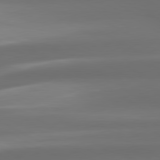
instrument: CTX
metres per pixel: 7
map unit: lApd
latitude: 80.4034
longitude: -139.6883
